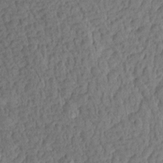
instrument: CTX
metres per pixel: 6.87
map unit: Aa
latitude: 13.2537
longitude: -144.0444
